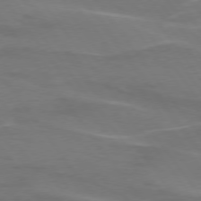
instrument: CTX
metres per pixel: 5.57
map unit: lApd
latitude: 74.9514
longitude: -62.4034
